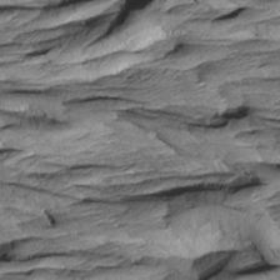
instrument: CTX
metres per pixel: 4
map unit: Aa
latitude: 8.1011
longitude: -133.4615
